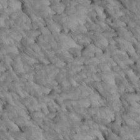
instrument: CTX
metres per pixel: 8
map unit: Htu
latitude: 1.8394
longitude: 144.1417
